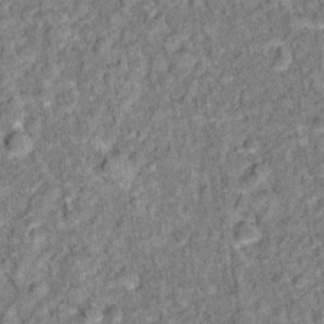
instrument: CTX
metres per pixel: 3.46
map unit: Hto
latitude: 15.0837
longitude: -34.8191
